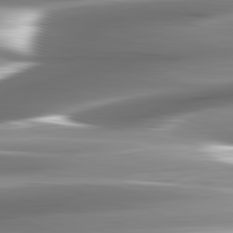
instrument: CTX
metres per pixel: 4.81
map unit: lApd
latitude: 82.7246
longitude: -141.1592
